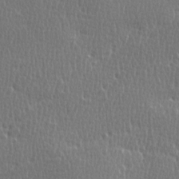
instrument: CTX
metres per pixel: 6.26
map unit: Ave
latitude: -0.4629
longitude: -114.7813
